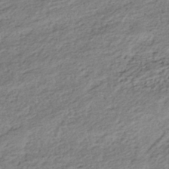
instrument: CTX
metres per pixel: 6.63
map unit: HNhu
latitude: -43.1431
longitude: 105.7477
